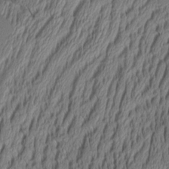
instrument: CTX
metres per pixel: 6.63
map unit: Aa
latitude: 8.3090
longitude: -129.5182
